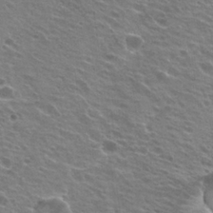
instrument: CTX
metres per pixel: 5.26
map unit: Hto
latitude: 24.4412
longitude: -30.6491
